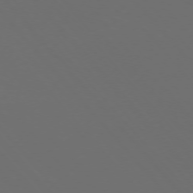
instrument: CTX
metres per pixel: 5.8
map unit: Ap
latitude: -75.8423
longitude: -76.7435
